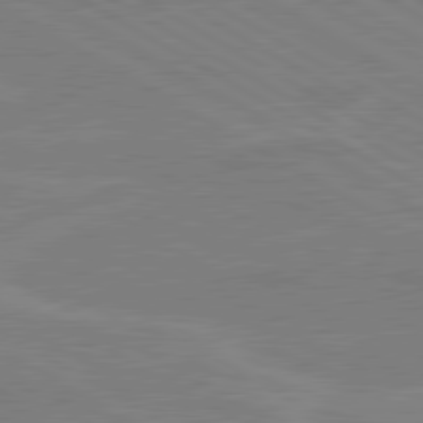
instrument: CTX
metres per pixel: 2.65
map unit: lApd
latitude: 80.5924
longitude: 122.5952
